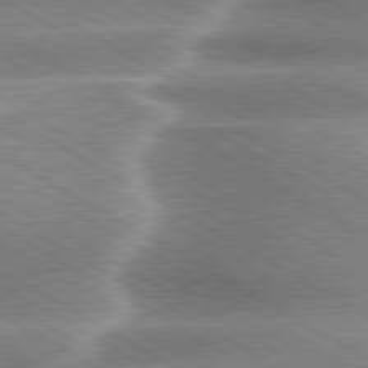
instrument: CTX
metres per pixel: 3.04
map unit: lApd
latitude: 80.2333
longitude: -120.6680
